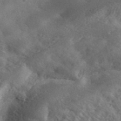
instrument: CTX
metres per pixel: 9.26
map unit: ANa
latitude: 39.8583
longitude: -90.1200
